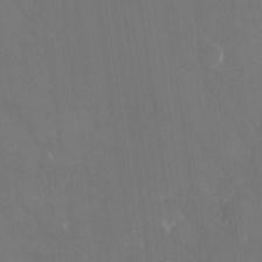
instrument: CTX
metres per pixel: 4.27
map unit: HNhu
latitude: -24.7841
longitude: 49.0487
